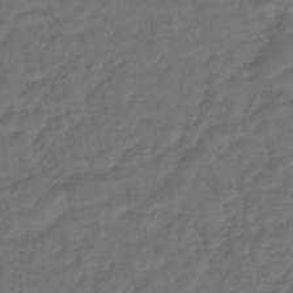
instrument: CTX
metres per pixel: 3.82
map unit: lHb
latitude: -42.9541
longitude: 79.7477
